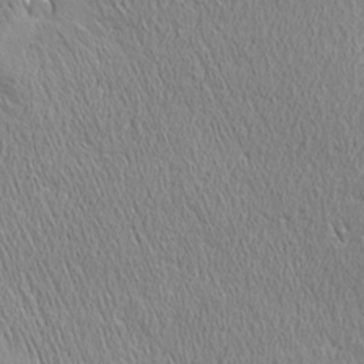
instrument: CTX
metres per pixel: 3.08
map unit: Ave
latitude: 21.8017
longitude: -136.0255
